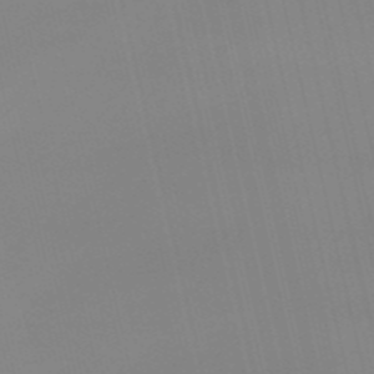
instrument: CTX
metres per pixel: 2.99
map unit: lHb
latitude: -48.7463
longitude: 76.3117
